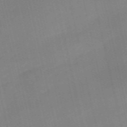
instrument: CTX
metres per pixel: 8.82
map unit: Nve
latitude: -58.7652
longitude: 50.6518
